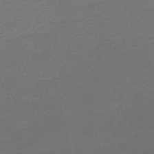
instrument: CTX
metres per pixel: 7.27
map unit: HNb
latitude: -48.5952
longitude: 60.4818
